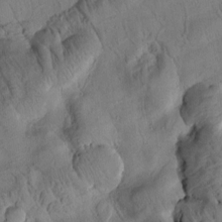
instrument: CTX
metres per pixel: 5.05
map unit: Htu
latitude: 2.9891
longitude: 178.6518
